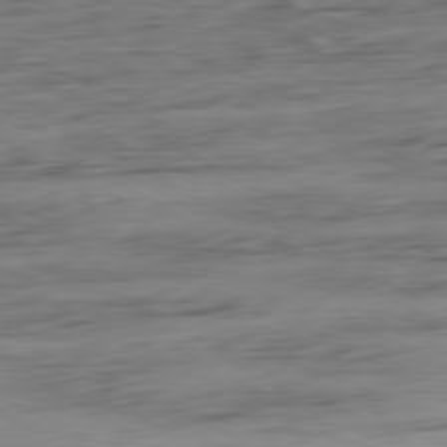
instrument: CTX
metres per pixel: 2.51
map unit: Ap
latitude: -80.7841
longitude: -96.2145
